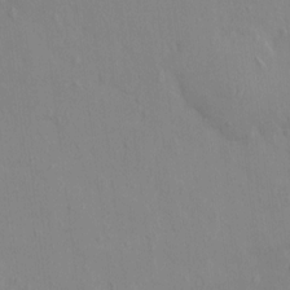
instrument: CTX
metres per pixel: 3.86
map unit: HNhu
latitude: 5.0269
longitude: 7.4643
